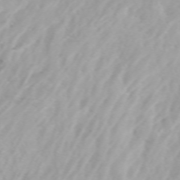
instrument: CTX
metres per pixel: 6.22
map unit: Htu
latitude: -4.7841
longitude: 137.6155
